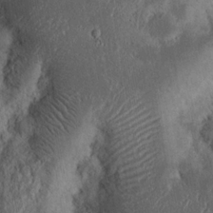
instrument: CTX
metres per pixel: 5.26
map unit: Nhu
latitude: 15.8962
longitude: -74.4223
